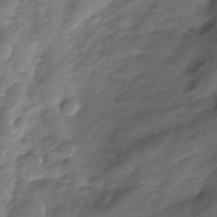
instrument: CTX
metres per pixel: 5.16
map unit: Nhe
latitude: -31.8044
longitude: -92.6868
